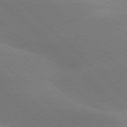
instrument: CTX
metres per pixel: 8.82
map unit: lApd
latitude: 77.7260
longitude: -51.0269
